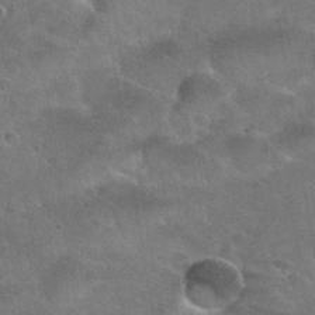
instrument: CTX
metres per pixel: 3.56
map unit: Nhu
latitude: 31.1215
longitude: -53.7639
